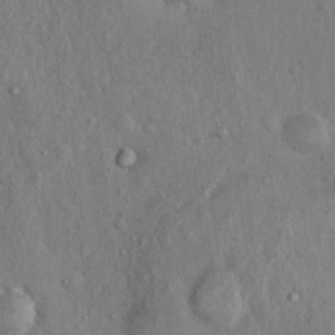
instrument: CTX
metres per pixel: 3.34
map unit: Nhu
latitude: 11.6127
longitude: -26.9892
